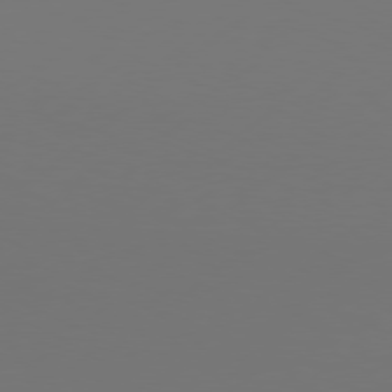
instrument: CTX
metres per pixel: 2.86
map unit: Hpe
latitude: 77.0647
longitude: -130.4601
